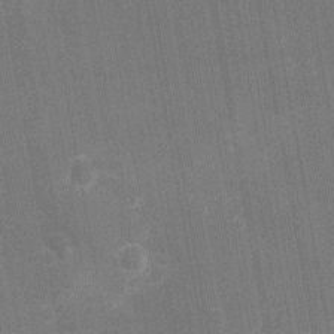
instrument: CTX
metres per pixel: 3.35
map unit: Ht
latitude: -10.5007
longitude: -21.9528
